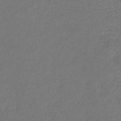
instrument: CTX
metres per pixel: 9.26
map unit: eHb
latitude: -30.2928
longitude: 68.5951
